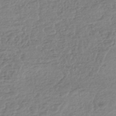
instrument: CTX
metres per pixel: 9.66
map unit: HNhu
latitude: -44.1795
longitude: 97.5399
